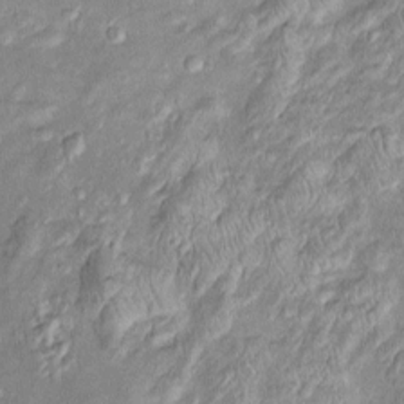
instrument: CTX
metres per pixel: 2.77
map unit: Htu
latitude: -5.3698
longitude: 157.7100
